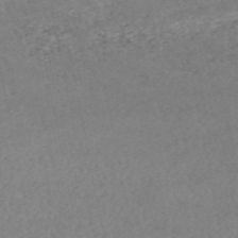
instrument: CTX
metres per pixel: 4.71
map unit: HNb
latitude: -54.1228
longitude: -34.1955
